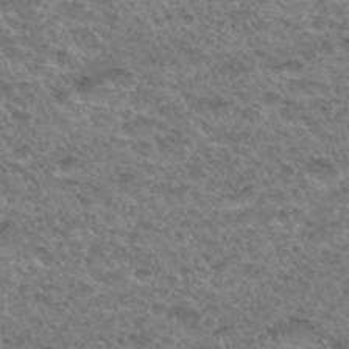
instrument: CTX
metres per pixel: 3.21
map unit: Hto
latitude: 32.5546
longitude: -49.0836
